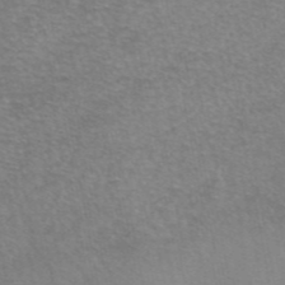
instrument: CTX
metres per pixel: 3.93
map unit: eAb
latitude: 45.8961
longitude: 102.3684
